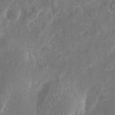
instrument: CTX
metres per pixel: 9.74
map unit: eHh
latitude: 12.9136
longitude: -73.6127
